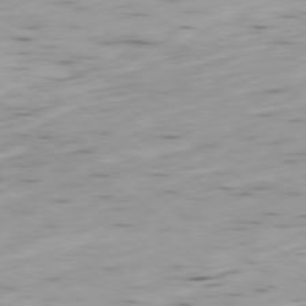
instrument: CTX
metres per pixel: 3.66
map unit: Ap
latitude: -78.9730
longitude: -92.4034
